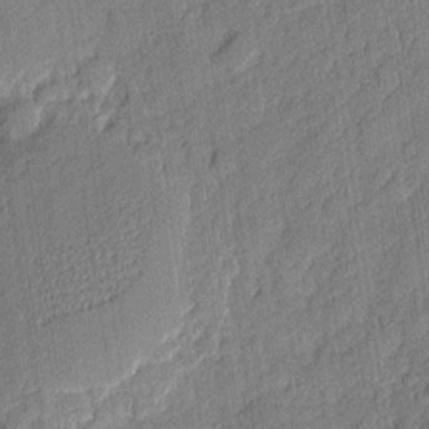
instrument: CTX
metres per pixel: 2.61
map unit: eHh
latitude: 6.2145
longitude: -75.6694
